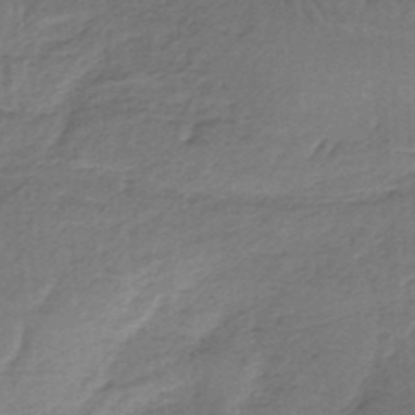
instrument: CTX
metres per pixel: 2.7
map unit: HNb
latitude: -34.4629
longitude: 60.2362
